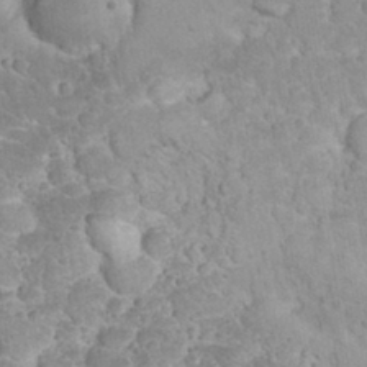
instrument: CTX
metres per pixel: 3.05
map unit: eHh
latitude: 32.1011
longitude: -64.4223
